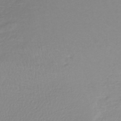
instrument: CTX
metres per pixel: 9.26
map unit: lHb
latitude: -41.1620
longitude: 71.3699
